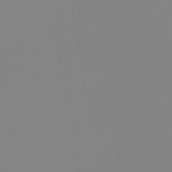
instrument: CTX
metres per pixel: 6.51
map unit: eHb
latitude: -49.8423
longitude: 74.3685
